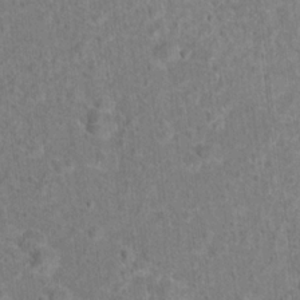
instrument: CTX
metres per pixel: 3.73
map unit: Hto
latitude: 15.5560
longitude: -41.7260
